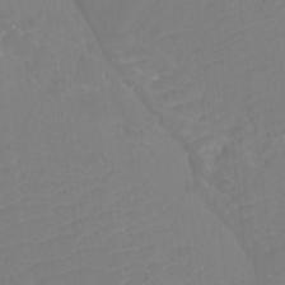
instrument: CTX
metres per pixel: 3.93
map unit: Htu
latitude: -12.4440
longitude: -70.6301
